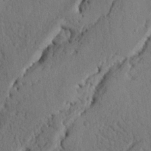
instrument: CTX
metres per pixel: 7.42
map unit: Nhu
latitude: 21.3293
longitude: -76.0255
